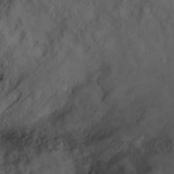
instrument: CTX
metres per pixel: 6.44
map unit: Ht
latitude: 7.1970
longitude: -30.0822
